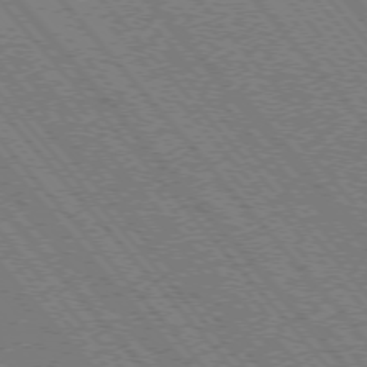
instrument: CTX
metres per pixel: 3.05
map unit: Hpe
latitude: -75.9556
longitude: -16.1011
